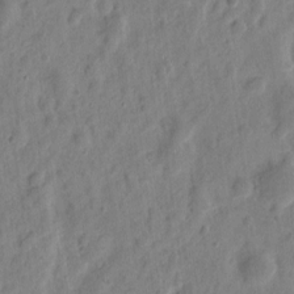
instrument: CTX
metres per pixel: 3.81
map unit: eHh
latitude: 9.2537
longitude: -74.1767
